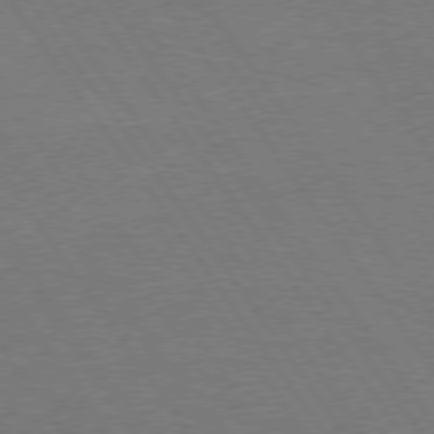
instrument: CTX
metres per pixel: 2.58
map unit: Hpe
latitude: 75.0458
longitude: -142.3656
